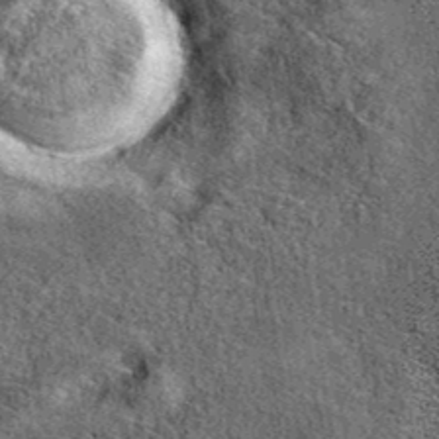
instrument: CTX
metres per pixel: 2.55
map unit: eAb
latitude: 39.6127
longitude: 107.0675
